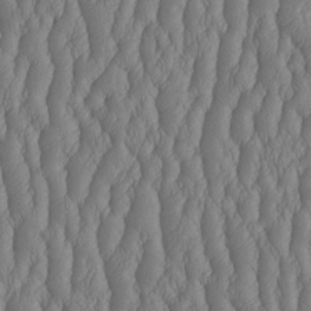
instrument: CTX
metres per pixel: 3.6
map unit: HNhu
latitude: -2.5762
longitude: 13.4455
